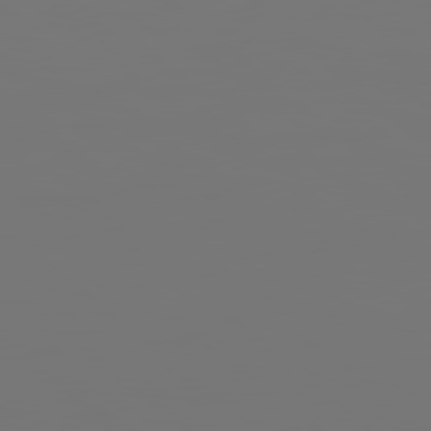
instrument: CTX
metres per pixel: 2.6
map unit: Hpe
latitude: 78.4601
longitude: 174.5384
